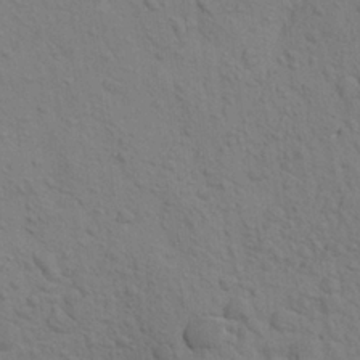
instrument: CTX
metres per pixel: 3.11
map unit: Aa
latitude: 22.8569
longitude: -148.4790
